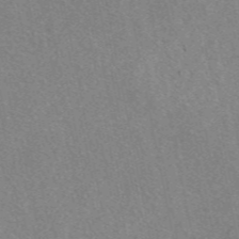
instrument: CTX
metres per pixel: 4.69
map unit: eAb
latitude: 47.7261
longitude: 118.7463
